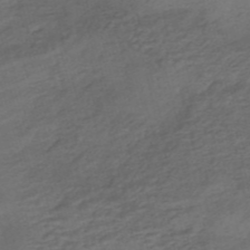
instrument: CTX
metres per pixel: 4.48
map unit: HNhu
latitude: -42.6896
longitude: 103.4077
